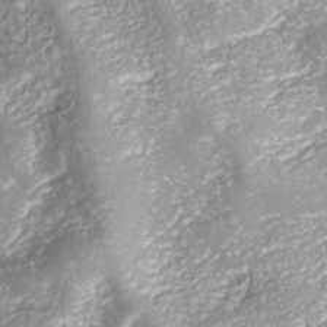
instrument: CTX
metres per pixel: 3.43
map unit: ANa
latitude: -41.2187
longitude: 104.9919
